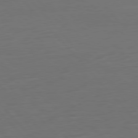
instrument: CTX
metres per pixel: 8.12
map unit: Ap
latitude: -79.9367
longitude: -56.7813
